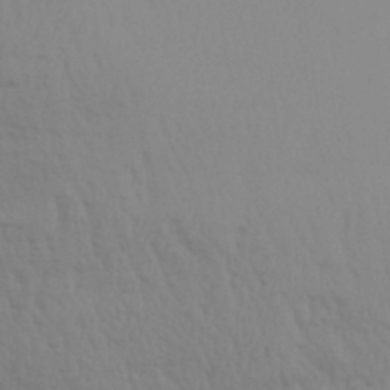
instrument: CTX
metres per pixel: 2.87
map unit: Aa
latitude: 31.1781
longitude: -135.7260
